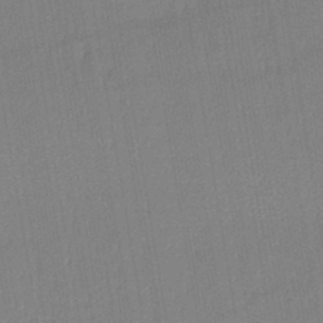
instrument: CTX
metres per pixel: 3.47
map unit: lHb
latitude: -44.0850
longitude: 64.6330
